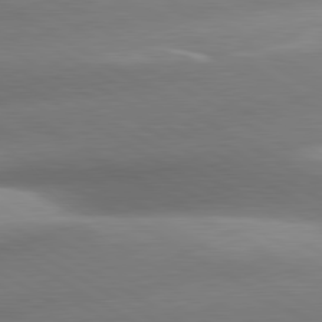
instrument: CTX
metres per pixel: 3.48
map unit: lApd
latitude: 80.7624
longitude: -161.4615
